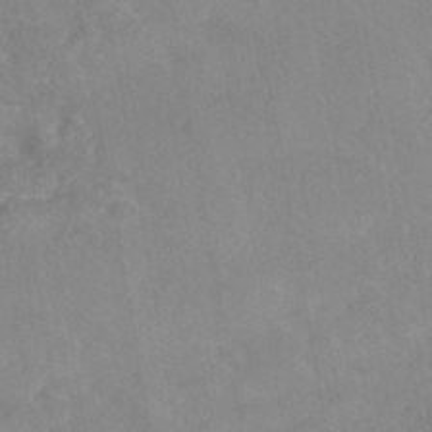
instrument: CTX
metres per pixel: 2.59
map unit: HNhu
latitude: -45.3321
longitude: 91.9745
